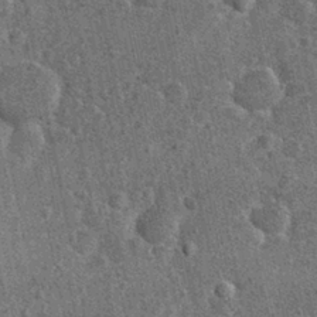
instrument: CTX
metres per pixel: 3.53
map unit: Nhu
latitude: 0.6868
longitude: -16.0633
